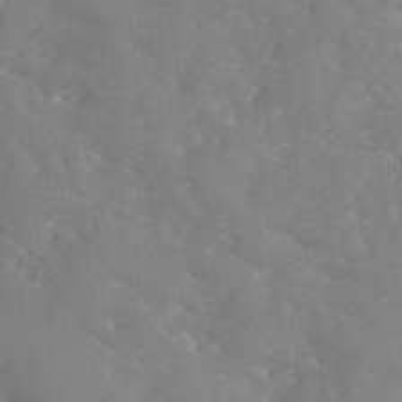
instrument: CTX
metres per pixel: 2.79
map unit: Ave
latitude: -9.2565
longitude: -117.5560
